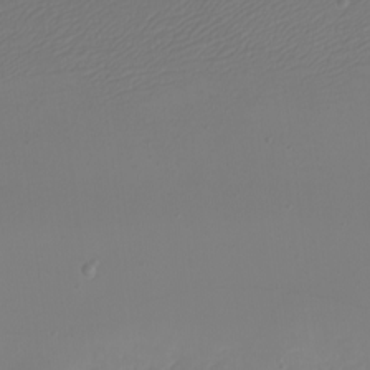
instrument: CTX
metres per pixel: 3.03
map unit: eHh
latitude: -5.8800
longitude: -83.6504
